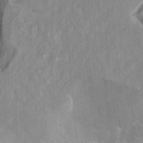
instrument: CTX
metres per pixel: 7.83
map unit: Hto
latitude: 7.3482
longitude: -34.4034
